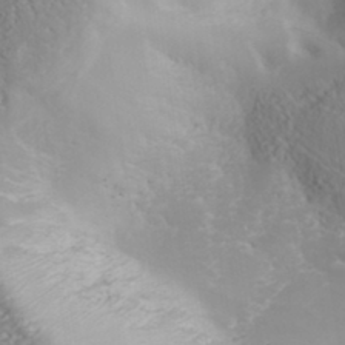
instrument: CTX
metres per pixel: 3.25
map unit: Hve
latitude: 32.7246
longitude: 148.7086
